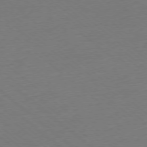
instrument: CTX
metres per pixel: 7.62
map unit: Ap
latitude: -77.8611
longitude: -96.1767
